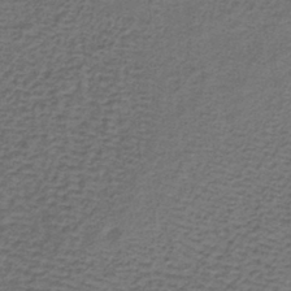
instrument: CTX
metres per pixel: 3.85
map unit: lHb
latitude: -39.8989
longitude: 61.6155
